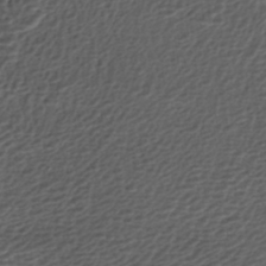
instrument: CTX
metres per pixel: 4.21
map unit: ANa
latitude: -44.8408
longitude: 105.9556
